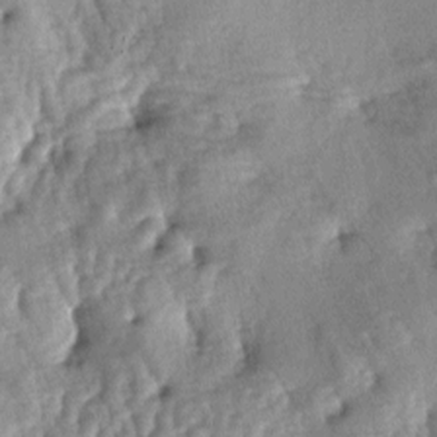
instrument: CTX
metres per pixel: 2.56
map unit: lAa
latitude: -6.0472
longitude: -125.8772
